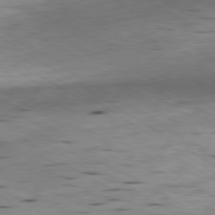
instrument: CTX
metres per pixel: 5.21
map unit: Ap
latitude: -80.2551
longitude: -101.2159
